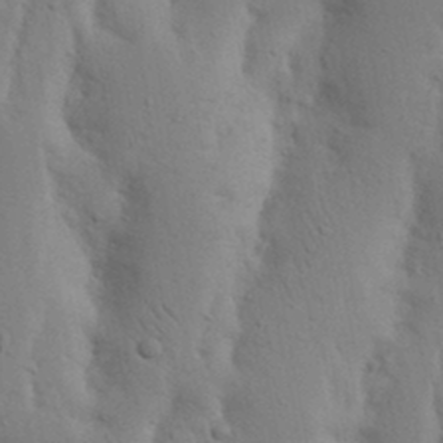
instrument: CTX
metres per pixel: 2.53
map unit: Nhu
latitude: 16.8569
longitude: -75.8961
